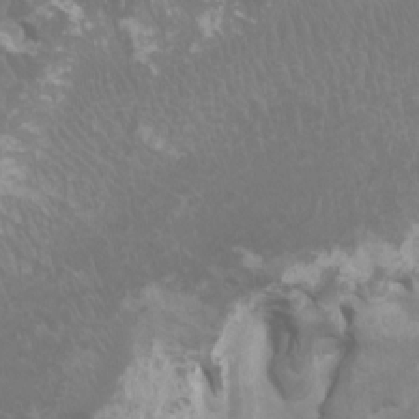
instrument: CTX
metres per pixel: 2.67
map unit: HNhu
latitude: 3.6694
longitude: -1.9717
